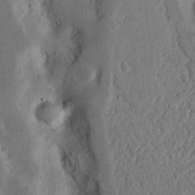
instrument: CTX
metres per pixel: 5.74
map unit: Nhu
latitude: 16.7057
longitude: -74.4979
